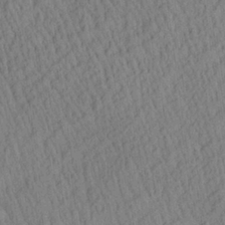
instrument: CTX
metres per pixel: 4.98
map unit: Aa
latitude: 27.6694
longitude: -141.3292
